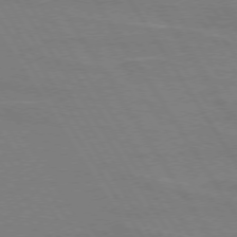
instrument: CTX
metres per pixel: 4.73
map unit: lApd
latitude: 73.8962
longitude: -56.1577
